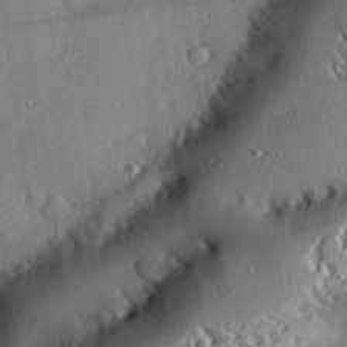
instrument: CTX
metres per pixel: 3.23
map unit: eHh
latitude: 23.5560
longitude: -89.8206
